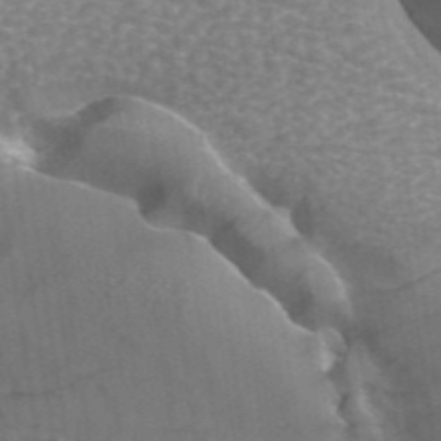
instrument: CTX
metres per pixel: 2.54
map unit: ANa
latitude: 44.2900
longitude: 25.7666
